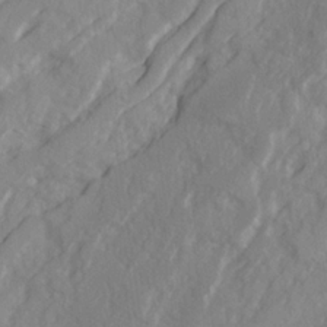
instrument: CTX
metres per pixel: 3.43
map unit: Ave
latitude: 20.8380
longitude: -130.8758
